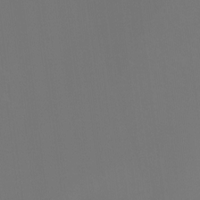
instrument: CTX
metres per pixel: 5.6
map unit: Ht
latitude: -9.5777
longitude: -39.8205
